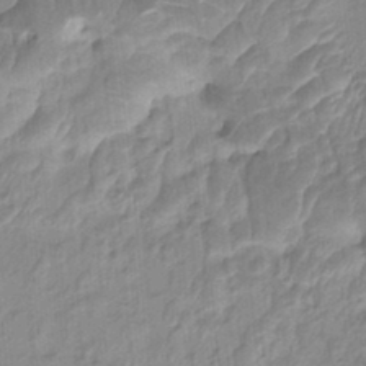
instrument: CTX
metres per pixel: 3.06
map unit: HNhu
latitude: 3.1214
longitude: -7.4993
